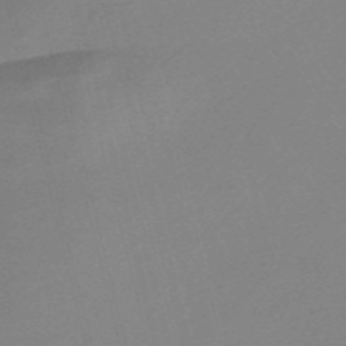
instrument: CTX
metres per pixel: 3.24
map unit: Nve
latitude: -57.2754
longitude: 62.8030
